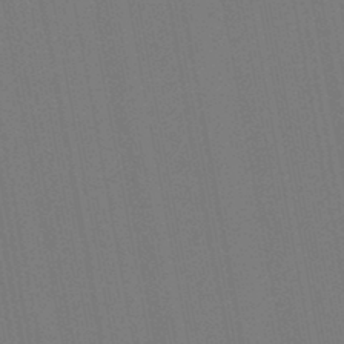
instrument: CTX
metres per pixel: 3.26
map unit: lHb
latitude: -47.3131
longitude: 71.6533
